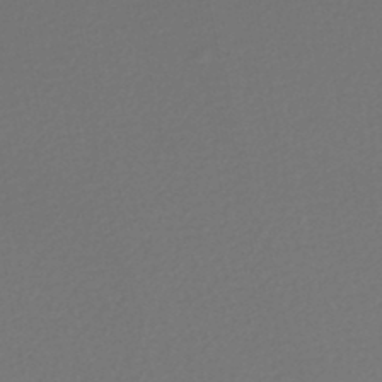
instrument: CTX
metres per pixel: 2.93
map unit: lHb
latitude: -46.1794
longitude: 74.9731
